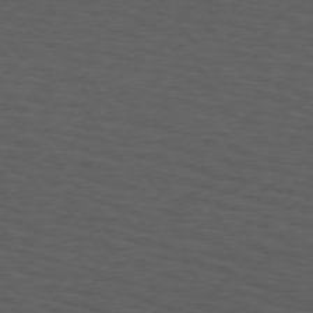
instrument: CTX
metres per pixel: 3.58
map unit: Hpe
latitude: 74.0822
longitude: -130.8380
